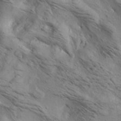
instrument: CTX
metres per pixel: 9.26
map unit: lAa
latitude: 19.0080
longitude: -139.8394
